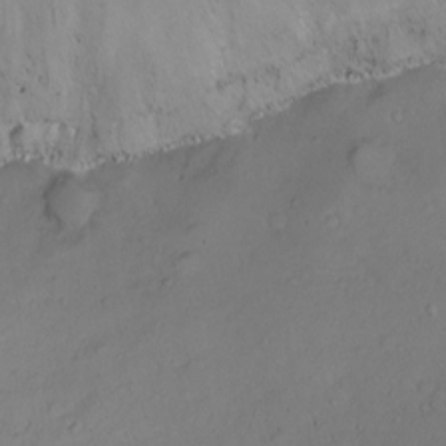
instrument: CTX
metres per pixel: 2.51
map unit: Ht
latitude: 1.3292
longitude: -36.2712
